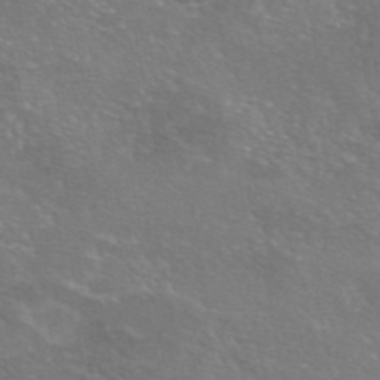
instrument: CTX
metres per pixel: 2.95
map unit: eAb
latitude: 46.4412
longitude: 106.0661
